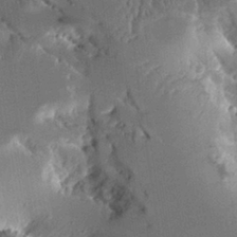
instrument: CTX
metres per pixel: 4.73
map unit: Aa
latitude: 10.4412
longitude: -126.1767
